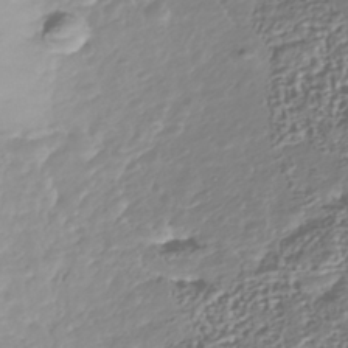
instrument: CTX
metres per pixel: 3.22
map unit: Nhu
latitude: -40.4062
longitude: -86.4034
